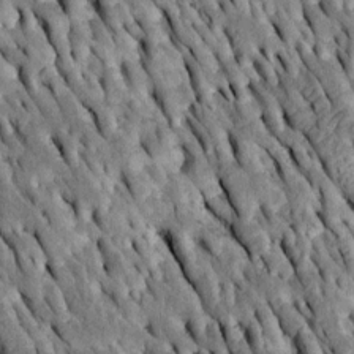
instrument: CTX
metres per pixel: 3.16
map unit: Htu
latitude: -2.5195
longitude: 150.4440
